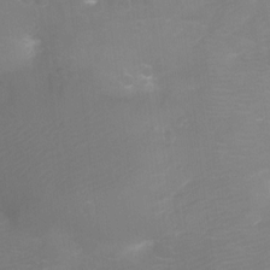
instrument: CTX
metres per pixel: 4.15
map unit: Ht
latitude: -9.1620
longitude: -24.6301
